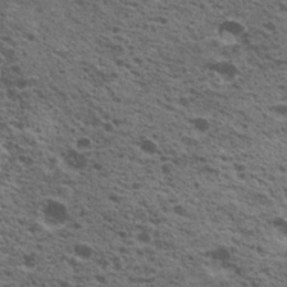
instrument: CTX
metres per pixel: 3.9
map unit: Nhu
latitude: 19.5938
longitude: -31.0837
